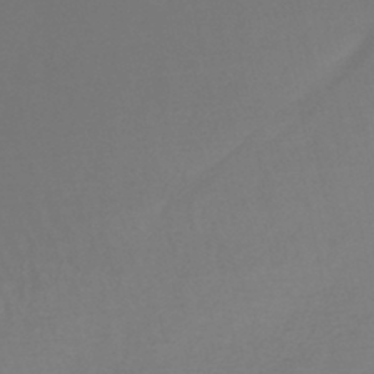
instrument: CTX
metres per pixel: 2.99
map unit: lHb
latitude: -42.8219
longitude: 63.3887
